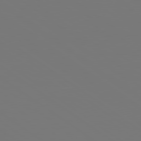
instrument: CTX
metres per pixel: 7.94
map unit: lApd
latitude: 79.0270
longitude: -175.8583
